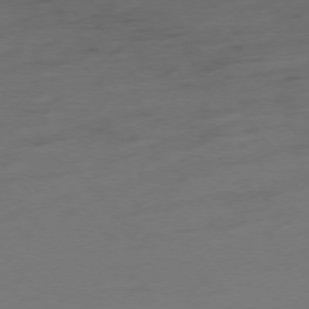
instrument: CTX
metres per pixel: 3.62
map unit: Hpe
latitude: -75.9556
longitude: -12.0444
